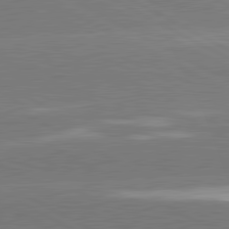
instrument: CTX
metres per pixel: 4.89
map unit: lApd
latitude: 81.1403
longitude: -152.9892
